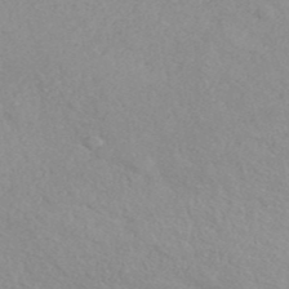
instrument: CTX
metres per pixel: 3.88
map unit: ANa
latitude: 42.4601
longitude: 27.5210
